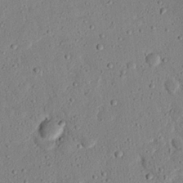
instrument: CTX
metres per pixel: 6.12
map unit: eHh
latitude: 25.2348
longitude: -80.5546
